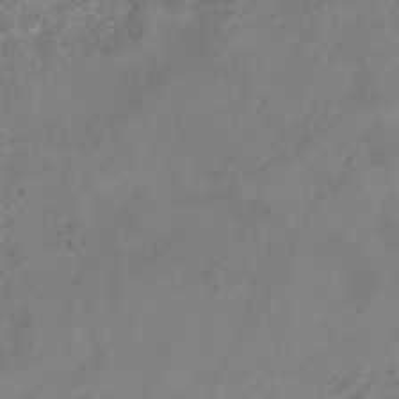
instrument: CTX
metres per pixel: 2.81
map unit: Nhe
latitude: -48.0283
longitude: -173.0080
